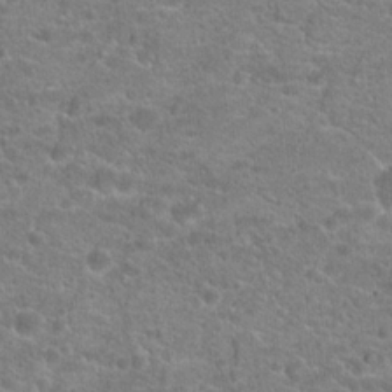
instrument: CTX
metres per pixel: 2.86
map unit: Hto
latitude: 20.2523
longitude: -43.0081
